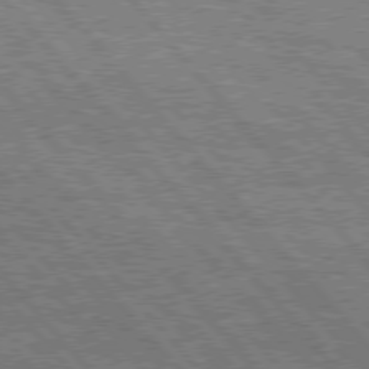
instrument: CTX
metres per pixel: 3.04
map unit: Hpe
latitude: 76.5545
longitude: -150.2711
